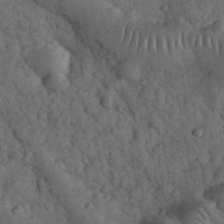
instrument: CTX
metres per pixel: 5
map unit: eHh
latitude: 33.4615
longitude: -68.1767
